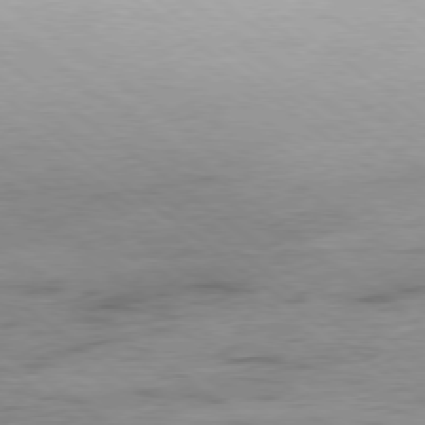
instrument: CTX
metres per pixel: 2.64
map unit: Hpe
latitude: -79.0297
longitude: 10.2928
